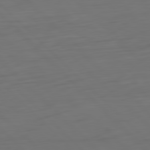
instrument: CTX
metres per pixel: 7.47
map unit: Ap
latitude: -79.9367
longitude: -55.8583
